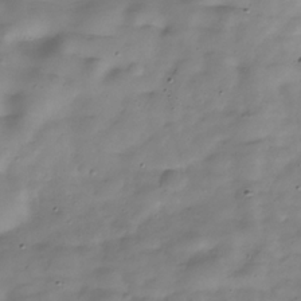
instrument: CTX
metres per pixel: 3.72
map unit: Hve
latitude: -30.6707
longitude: 90.7086
